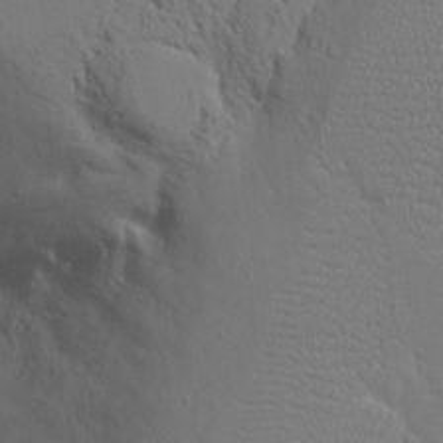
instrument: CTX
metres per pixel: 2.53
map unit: eHh
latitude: 17.3482
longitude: -71.7449
